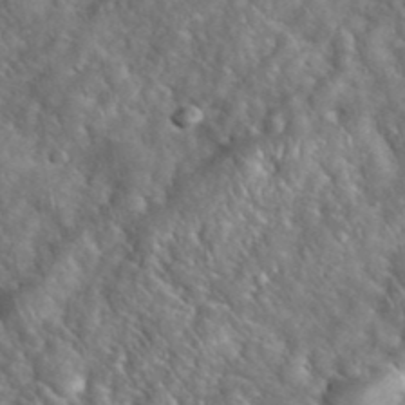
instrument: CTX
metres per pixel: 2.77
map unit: eHh
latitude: 39.5938
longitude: -57.6882
